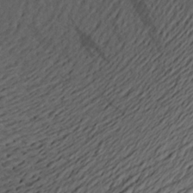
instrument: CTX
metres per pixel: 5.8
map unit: Aa
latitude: 21.0270
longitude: -145.1403
